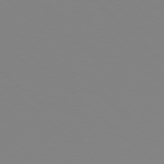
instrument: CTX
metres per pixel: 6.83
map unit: Hpe
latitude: 77.5560
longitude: -132.8002
